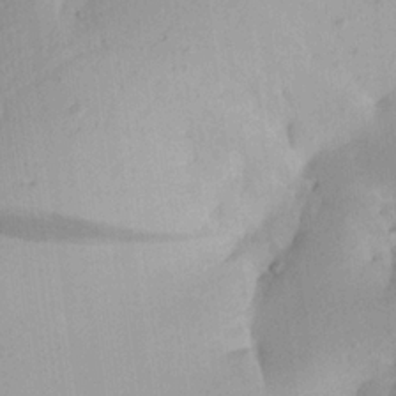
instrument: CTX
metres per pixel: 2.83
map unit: Aa
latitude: 20.8002
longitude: -146.9703
